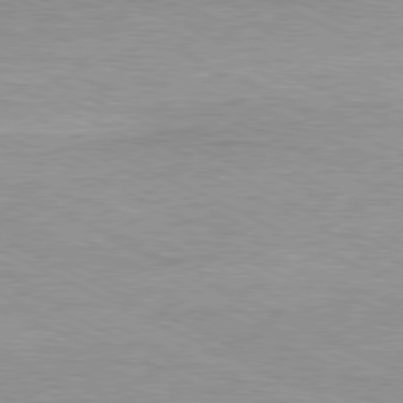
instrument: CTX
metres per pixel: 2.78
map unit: Ap
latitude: -81.0109
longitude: -85.1592
